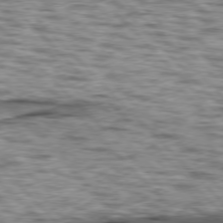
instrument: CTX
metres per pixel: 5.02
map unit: lApd
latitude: 76.7246
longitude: -70.9514
